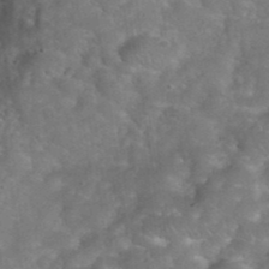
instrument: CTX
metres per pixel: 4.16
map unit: eHh
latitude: 39.7638
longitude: -58.5924
